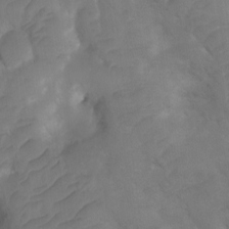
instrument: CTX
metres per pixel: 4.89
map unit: Ht
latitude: 3.1592
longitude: -27.4804
